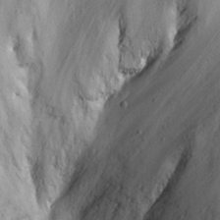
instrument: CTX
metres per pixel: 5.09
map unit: eHh
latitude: 22.2145
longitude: -67.2725
